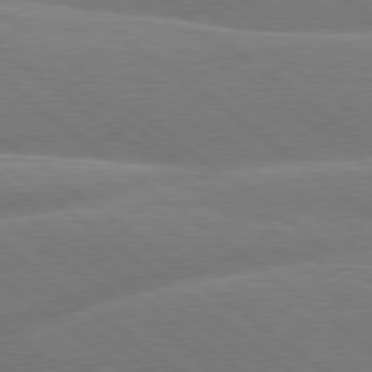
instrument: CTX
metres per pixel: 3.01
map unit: Hpe
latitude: 78.9514
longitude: -153.6127
